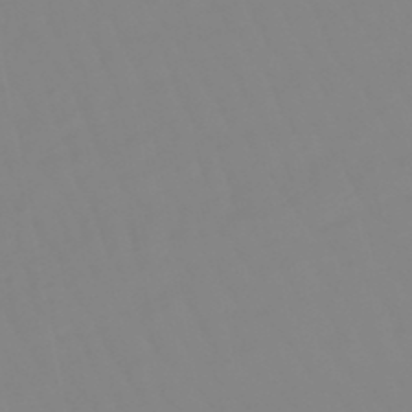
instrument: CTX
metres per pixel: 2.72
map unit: eHb
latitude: -48.7841
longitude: 85.1431
